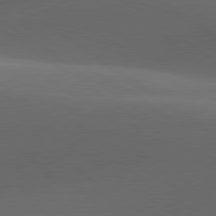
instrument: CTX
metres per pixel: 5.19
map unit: lApd
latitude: 79.3671
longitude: -49.5938
